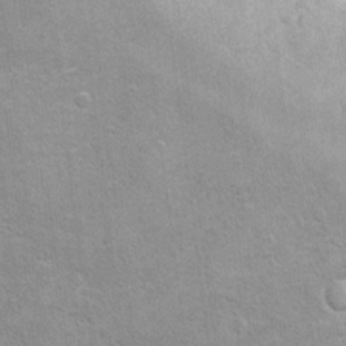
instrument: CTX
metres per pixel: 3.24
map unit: Hto
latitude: 10.6869
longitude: -36.8191
